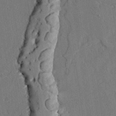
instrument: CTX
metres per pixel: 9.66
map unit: lAvf
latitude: 24.4034
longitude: -111.3482
